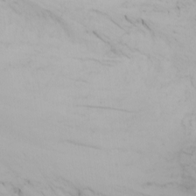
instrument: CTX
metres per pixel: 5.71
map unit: Nhu
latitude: -5.0864
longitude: -69.9717
